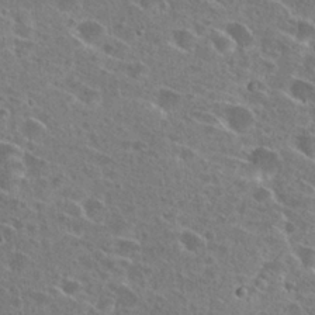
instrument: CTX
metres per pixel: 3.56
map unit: Hto
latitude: 26.3089
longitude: -45.9528
